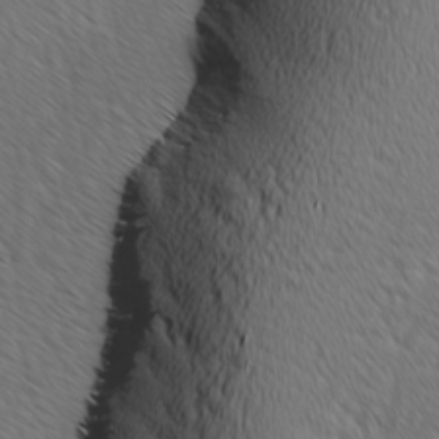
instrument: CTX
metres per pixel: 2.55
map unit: Ave
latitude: 8.2712
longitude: -105.8395
